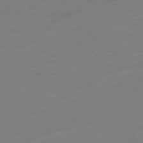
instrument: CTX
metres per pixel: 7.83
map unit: Ap
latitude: -79.6155
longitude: -57.6882
